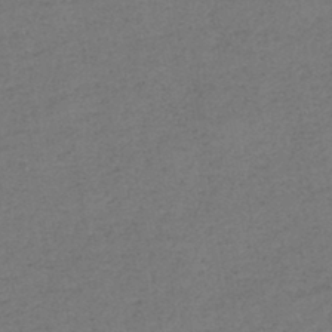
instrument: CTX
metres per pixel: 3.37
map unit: eHb
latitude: -41.3321
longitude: 79.6155
